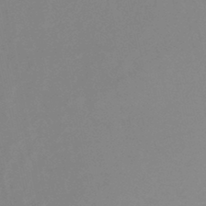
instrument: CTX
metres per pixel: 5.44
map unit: lHb
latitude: -36.9352
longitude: 72.8030
